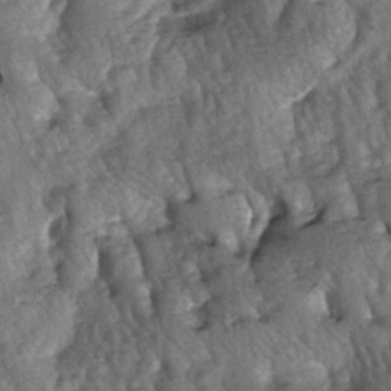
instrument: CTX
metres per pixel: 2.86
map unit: lAa
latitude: -6.3873
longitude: -125.9339
